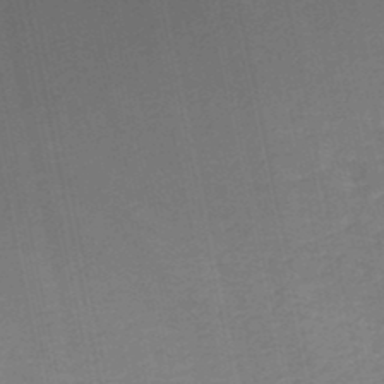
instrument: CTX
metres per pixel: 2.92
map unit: HNb
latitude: -48.2551
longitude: 58.6896
